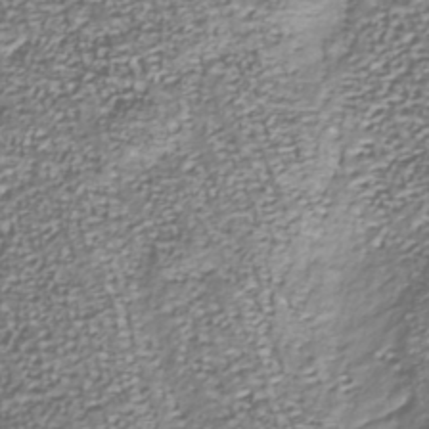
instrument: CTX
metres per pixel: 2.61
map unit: Nhu
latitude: -39.1053
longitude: -81.8772
